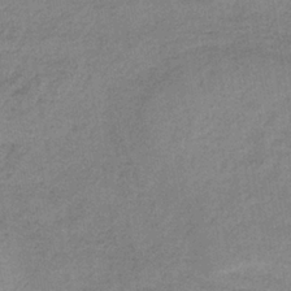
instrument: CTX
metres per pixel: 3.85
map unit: HNb
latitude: -34.1228
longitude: 57.4265
